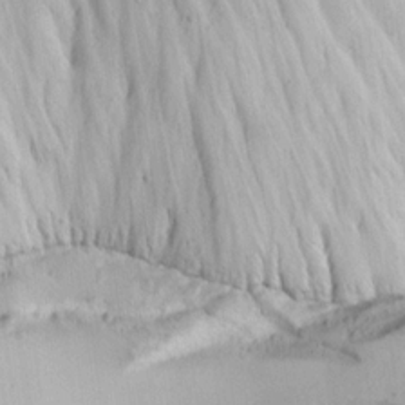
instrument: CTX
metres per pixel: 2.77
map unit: lAvf
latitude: 16.2712
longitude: -126.2334
